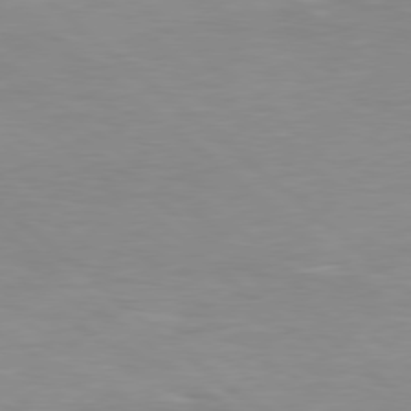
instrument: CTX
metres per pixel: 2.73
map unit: Hpe
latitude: 78.0444
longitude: -126.4223
